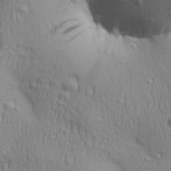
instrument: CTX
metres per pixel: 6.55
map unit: Aa
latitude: 29.4048
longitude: -139.5938
